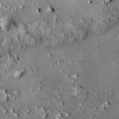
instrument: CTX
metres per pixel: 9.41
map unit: Ave
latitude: 17.2726
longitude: -133.3860
